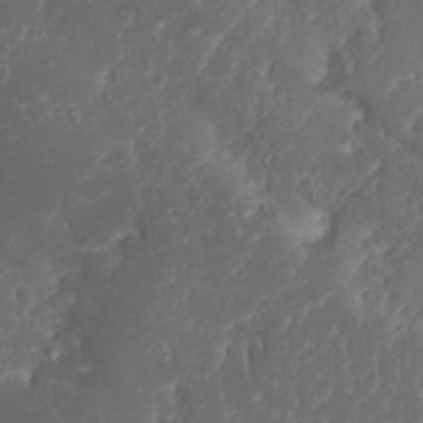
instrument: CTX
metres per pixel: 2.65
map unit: Nhu
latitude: 23.6127
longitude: -59.6316
